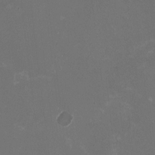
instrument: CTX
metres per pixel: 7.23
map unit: HNhu
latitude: -1.8801
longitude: -4.4412
